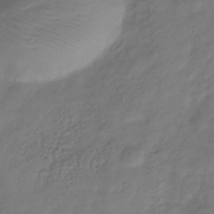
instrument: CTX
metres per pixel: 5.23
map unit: Hve
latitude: -34.8786
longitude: 88.1417
